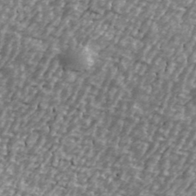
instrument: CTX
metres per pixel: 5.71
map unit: Ave
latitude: 40.5356
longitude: -112.3656
